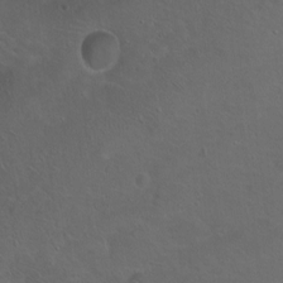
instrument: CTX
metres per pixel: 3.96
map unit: Ht
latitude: 0.1389
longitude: -37.9339
